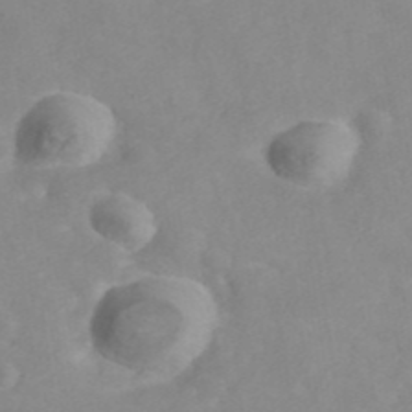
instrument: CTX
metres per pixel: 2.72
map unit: ANa
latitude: 40.2522
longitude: 23.3321
